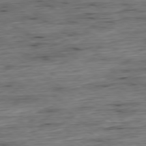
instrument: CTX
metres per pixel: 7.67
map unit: Hpe
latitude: -79.3320
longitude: 12.6141
